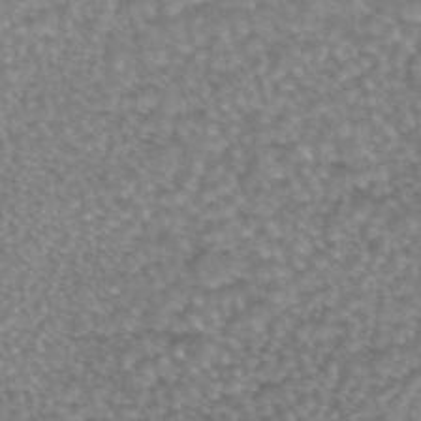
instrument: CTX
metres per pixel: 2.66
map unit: eAb
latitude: 44.6112
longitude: 104.8975
